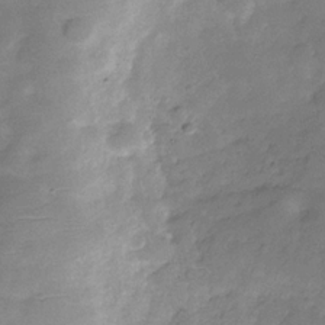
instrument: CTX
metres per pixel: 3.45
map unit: Hve
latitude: -31.1809
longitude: 92.6707
